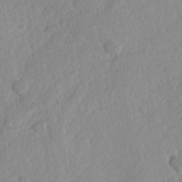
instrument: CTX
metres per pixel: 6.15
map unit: Hve
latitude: 24.3278
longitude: 144.2173
